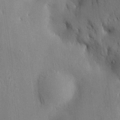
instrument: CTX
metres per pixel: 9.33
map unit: HNhu
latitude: 13.8583
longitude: 12.0094
